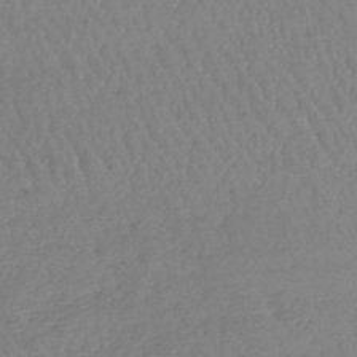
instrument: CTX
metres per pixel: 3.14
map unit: lHb
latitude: -44.5952
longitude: 71.8422
